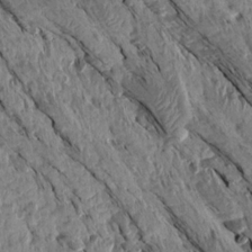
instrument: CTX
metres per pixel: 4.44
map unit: Aa
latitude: 15.4805
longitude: -146.3468
